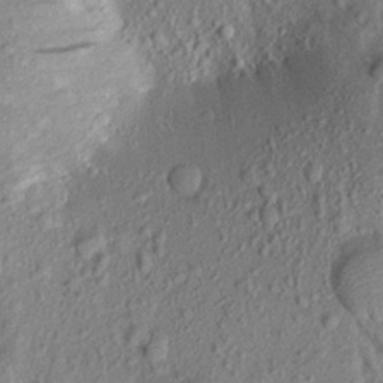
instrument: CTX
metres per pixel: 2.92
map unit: Aa
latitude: 18.5923
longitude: -147.2348
